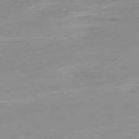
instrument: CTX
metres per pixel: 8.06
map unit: Ap
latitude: -77.7289
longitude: -67.4804
